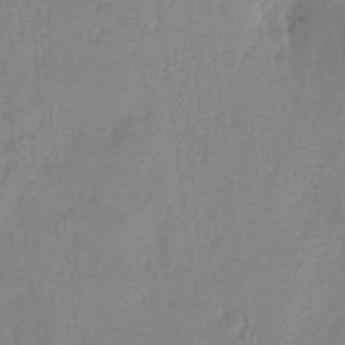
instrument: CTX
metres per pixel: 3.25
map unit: eHh
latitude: 3.9528
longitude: -76.9702
